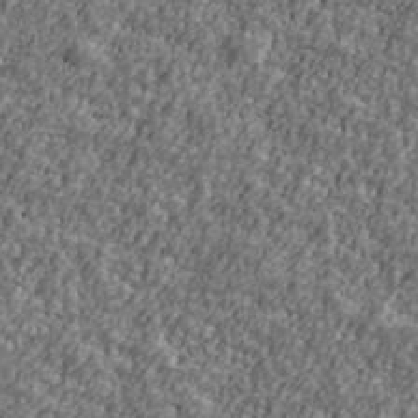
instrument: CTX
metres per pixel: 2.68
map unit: Ave
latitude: 41.8583
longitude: -111.4427
